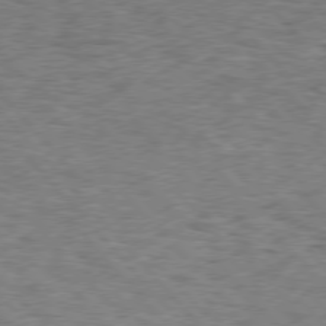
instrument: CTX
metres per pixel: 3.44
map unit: Hpe
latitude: 75.9150
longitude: -135.9150
